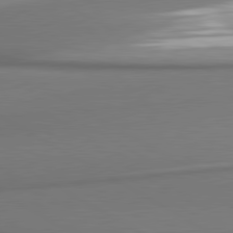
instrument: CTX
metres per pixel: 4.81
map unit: lApd
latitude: 80.8002
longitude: 178.9919
